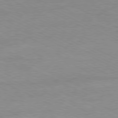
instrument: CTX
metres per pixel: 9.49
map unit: Ap
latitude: -80.9920
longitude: -85.2348
